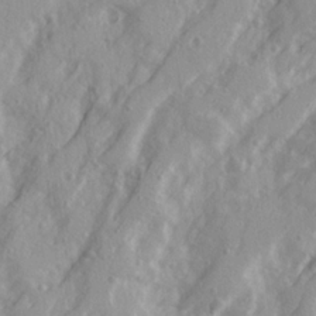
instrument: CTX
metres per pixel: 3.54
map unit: Ave
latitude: 21.0837
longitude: -130.8947
